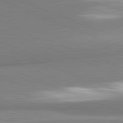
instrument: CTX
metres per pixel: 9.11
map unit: lApd
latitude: 81.9717
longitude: 160.0094
